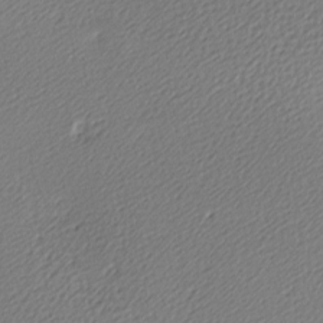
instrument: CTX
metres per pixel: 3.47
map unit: lAa
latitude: -9.8611
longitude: -127.1403
